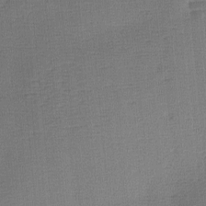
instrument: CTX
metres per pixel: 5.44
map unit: lAa
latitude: -8.1984
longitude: -124.7057
